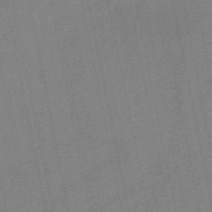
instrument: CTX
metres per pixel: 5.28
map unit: HNb
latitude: -50.1984
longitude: -42.5924
